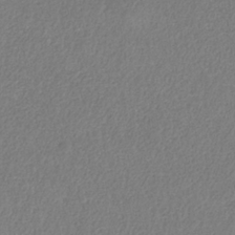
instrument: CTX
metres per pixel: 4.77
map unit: HNb
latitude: -32.8786
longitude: 55.8234
